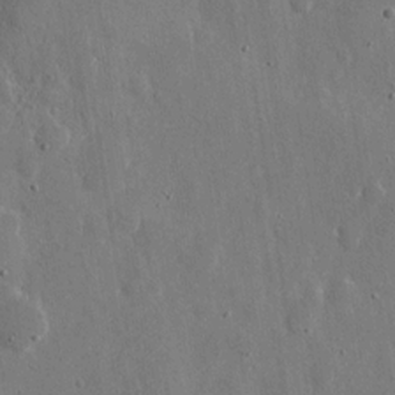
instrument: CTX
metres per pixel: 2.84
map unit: eHh
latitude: 11.4238
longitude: -69.8583
